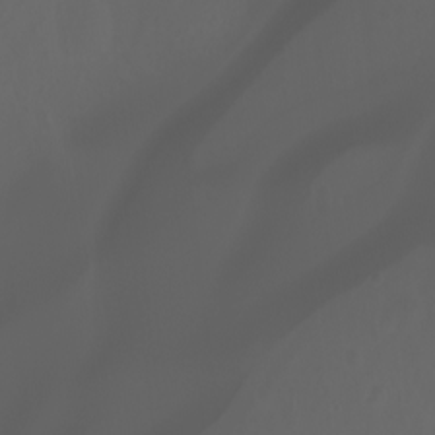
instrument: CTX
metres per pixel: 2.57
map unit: Ht
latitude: -3.0675
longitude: -60.7813
